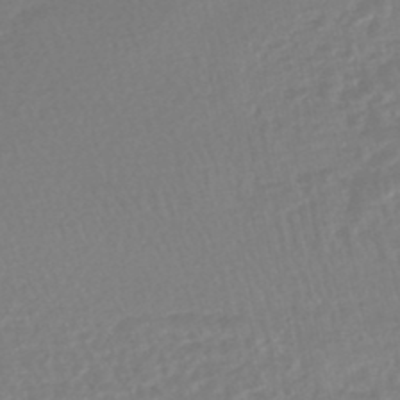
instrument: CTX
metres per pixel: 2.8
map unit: HNhu
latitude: -48.0850
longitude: 101.9745
